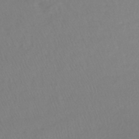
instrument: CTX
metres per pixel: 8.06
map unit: lHb
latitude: -41.5210
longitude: 65.1054
